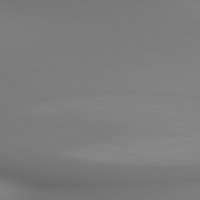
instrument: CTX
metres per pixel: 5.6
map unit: lApd
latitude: 80.4601
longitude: 138.4629
